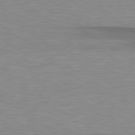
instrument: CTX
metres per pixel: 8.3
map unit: lApd
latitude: 79.4427
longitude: -88.2145
